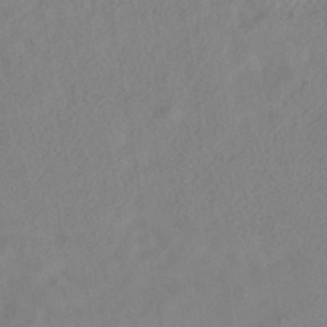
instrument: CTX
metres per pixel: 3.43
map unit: HNhu
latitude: -40.2172
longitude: 100.8785
